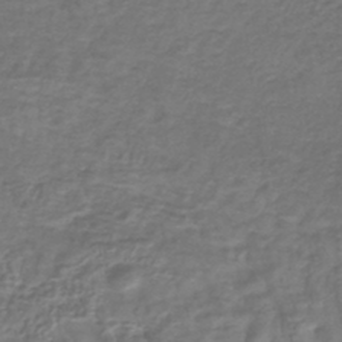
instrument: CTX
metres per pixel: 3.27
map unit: lHb
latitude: -42.9919
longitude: 76.0094
